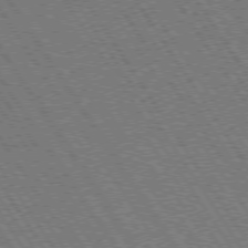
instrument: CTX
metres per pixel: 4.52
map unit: Hpe
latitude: 73.6883
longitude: -141.3481
